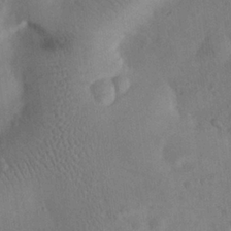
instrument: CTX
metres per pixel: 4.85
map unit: eHh
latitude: 25.4426
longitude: -66.4412
